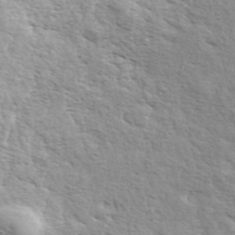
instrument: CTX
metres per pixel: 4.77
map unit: ANa
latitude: 43.0836
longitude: 48.2740
